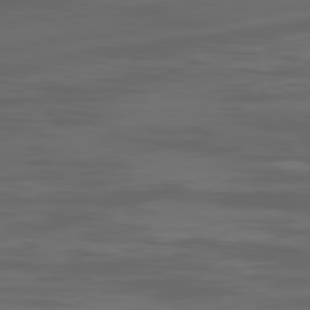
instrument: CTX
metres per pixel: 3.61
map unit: Ap
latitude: -79.9367
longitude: -93.4237
